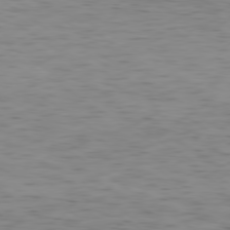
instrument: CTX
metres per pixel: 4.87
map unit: Ap
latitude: -79.6910
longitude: -72.5357
